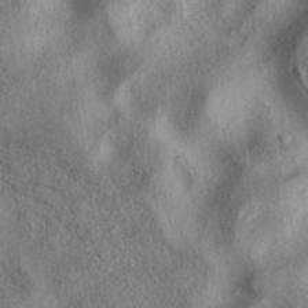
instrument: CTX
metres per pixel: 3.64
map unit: eAb
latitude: 38.0633
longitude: 113.1242
